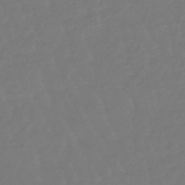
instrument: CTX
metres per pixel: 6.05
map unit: eHb
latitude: -46.5384
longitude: 81.3321
